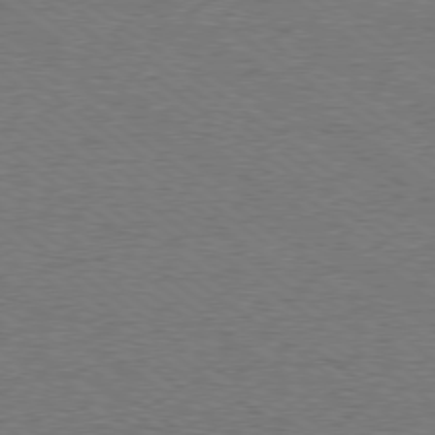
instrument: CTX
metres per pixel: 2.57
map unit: Ap
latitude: -79.4454
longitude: -82.2900
